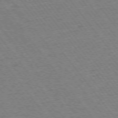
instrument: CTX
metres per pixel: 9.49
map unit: Ap
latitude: -74.9353
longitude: -82.3278
